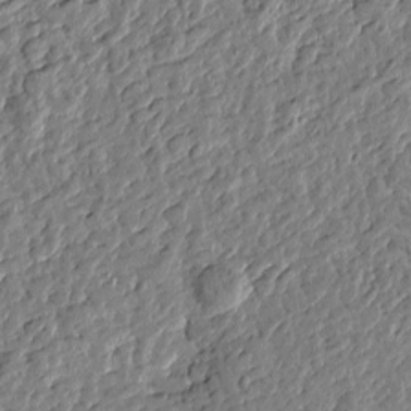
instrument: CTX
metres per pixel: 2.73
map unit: Htu
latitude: -0.1606
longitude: -178.2712
